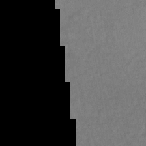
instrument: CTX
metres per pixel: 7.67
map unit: lHb
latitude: -35.4076
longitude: 65.0865
